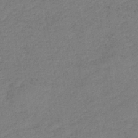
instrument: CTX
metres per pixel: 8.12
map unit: eHb
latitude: -42.0283
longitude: 79.6721
